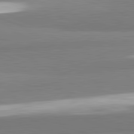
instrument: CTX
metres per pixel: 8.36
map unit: lApd
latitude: 82.2900
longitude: 173.0297
